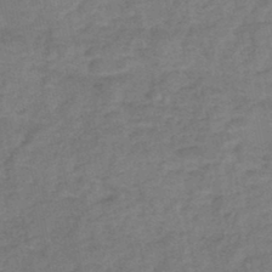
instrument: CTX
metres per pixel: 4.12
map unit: HNb
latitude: -44.9920
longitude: -36.4412
